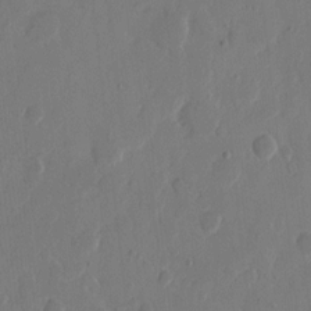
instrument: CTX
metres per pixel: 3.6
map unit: eHh
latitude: 10.3278
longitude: -68.0444
